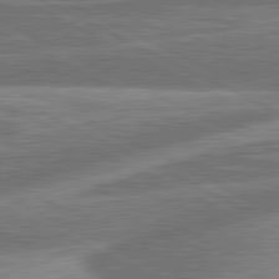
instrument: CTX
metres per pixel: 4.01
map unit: lApd
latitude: 81.0458
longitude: -167.3103
